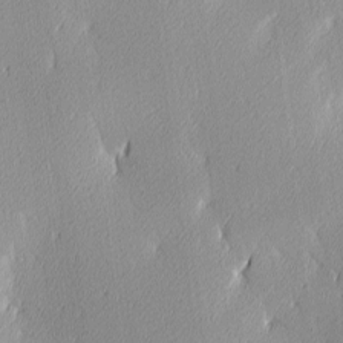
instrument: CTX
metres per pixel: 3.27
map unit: Ave
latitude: 3.3292
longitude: -113.4804
